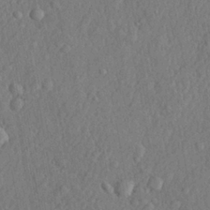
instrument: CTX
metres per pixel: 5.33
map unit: lHvf
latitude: 22.1011
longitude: 143.7666
